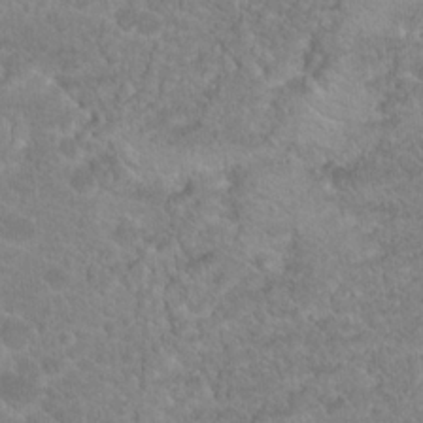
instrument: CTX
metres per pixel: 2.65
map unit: Hto
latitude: 18.6490
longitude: -37.6694
